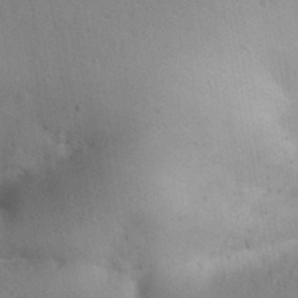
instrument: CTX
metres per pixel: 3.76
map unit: Aa
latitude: 30.5357
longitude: -145.3859
